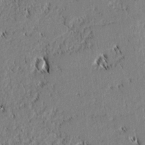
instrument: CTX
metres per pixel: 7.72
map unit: lAvf
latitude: 1.7638
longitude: -106.5357
